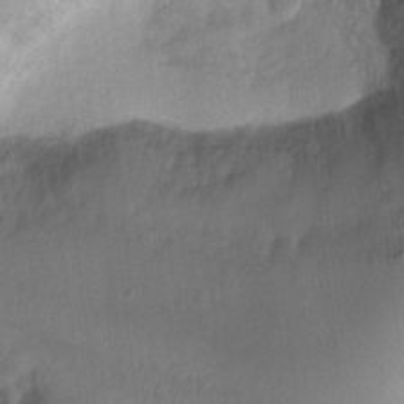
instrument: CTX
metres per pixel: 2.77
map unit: Ht
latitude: -2.6518
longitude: -28.8947
